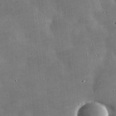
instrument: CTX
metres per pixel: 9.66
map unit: lHvf
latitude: 32.0255
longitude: -92.3278
